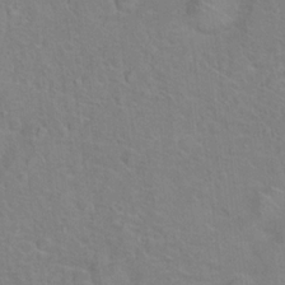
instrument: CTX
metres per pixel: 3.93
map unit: Hto
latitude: 15.2726
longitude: -41.6504
